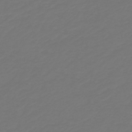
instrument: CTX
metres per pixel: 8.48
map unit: HNb
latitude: -47.0675
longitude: 51.8800
